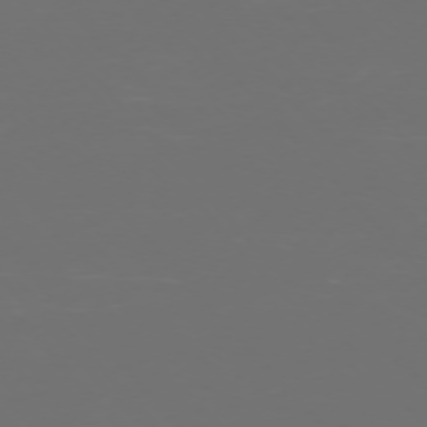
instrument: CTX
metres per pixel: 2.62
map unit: Ap
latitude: -75.6911
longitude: -76.0444
